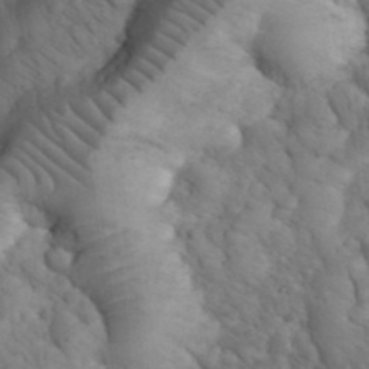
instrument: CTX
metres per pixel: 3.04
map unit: eHh
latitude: 32.8758
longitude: -66.6490
